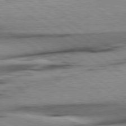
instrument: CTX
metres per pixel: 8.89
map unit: Hpe
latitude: 79.0837
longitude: -154.9136
